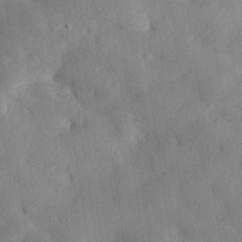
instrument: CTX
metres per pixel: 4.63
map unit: eHh
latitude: 30.2712
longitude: -76.2333
